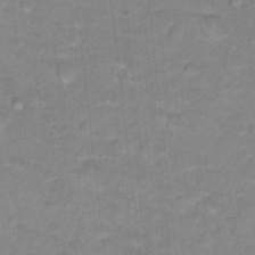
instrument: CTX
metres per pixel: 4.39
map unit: Hto
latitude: 17.4426
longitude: -34.9702
